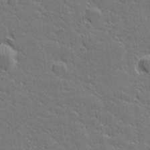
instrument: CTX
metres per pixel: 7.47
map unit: lHvf
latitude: 26.8758
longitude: 142.1416
